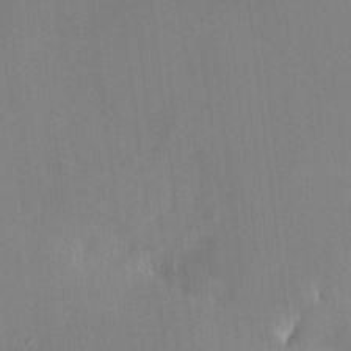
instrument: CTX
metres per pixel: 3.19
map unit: HNhu
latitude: 5.9906
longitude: 3.7288
